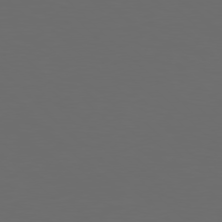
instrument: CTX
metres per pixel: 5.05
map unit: Hpe
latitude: 77.3103
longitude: -168.4412
